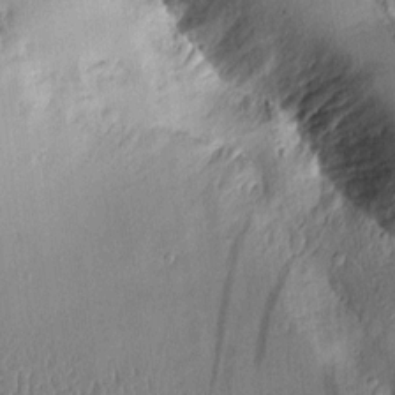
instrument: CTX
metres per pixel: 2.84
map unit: Aa
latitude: 10.8191
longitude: -128.3656
